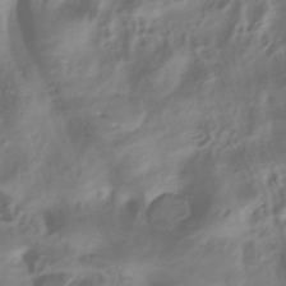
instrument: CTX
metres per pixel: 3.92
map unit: ANa
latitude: -39.0864
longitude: 96.5952
